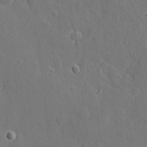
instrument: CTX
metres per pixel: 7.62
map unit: eHh
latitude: 3.8583
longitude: -73.2537
